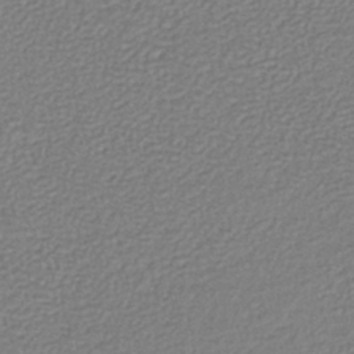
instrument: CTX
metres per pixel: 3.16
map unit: lHb
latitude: -41.9556
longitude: 61.7100
